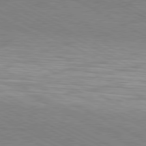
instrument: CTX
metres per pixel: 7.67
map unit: Hpe
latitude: -81.4455
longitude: 17.4455
